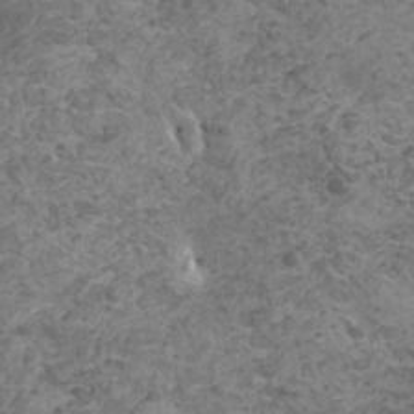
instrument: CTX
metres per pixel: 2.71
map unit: HNhu
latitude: -0.8597
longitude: 2.2739
